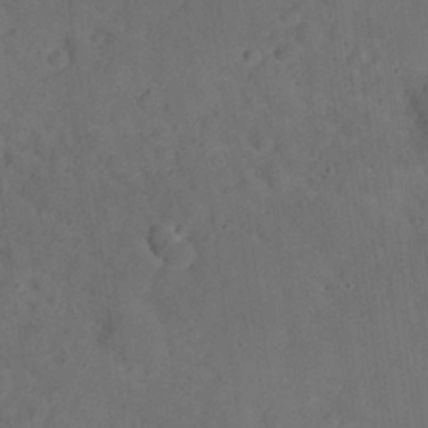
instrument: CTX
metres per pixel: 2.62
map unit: Nhu
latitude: 24.3278
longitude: -72.8380
